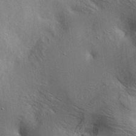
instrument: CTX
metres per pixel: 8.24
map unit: lAa
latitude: 19.0836
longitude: -139.5371
